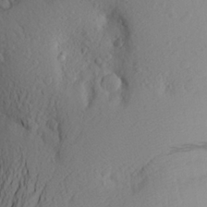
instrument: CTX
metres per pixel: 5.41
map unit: Aa
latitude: 23.4615
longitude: -145.7260
